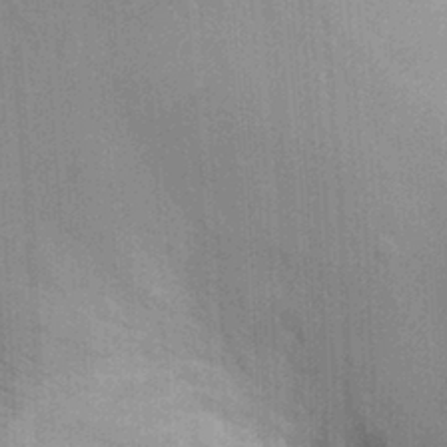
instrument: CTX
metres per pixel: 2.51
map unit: Ht
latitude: -2.7085
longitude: -15.4616
